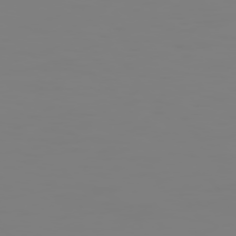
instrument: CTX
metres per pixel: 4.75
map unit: Hpe
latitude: 74.1578
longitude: -126.6869
